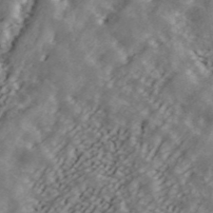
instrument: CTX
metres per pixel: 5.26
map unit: ANa
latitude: 43.4993
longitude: 47.4454
